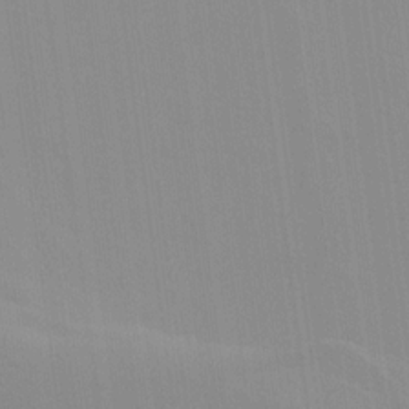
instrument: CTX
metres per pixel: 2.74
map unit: lAvf
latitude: 16.4979
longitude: -128.7813
